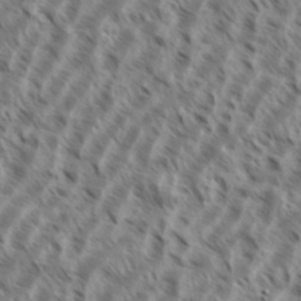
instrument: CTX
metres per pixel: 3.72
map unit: eHh
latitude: 35.4804
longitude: -138.5168
